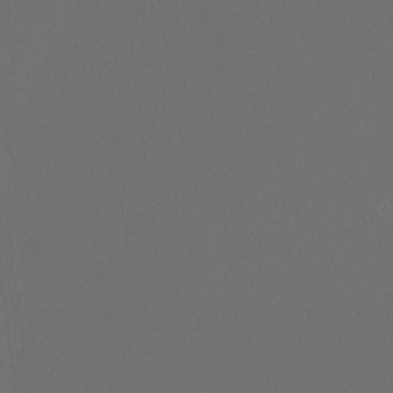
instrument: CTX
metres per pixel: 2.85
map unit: HNhu
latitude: -0.7841
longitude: -0.0255
